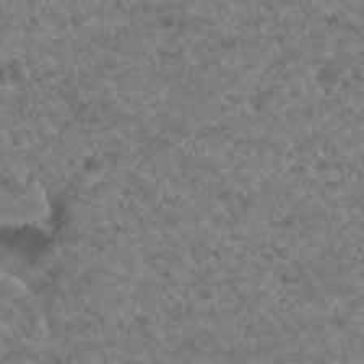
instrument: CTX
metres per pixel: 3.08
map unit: Hto
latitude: 32.9514
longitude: -49.5938
